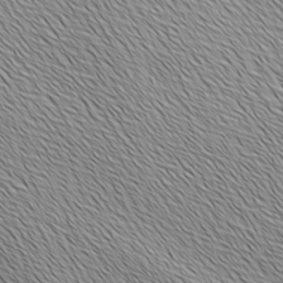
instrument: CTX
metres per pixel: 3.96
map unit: Ave
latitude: 2.0633
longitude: -114.6112
